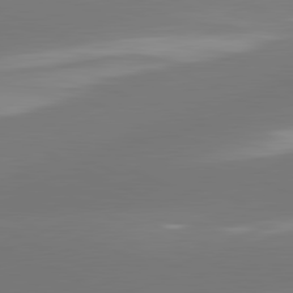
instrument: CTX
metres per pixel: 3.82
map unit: lApd
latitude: 81.6316
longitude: -164.0255
